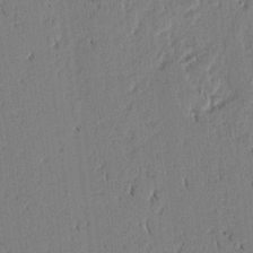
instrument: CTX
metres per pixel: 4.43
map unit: lAvf
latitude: 1.4993
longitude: -106.9514
